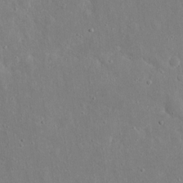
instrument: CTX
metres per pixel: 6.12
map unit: eHh
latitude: 17.2348
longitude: -70.8758
